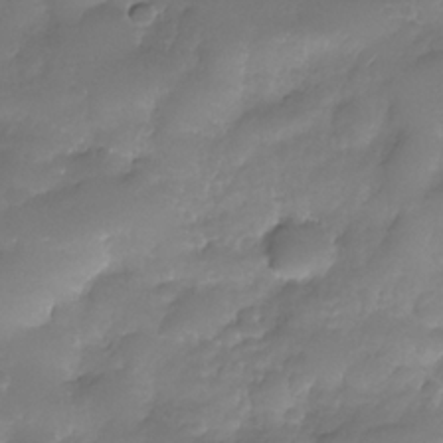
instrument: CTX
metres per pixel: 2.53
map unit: Nhe
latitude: -34.1795
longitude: -146.2145
